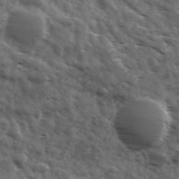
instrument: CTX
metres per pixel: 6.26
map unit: Ave
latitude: 17.9339
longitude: -132.0255
